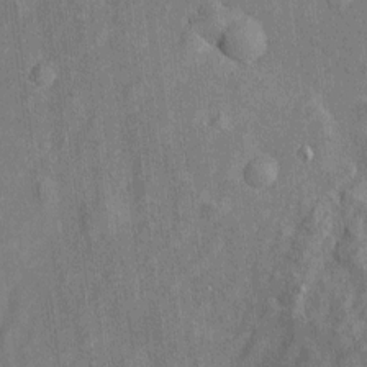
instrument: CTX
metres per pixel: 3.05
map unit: Htu
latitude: -5.8044
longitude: 158.2739
